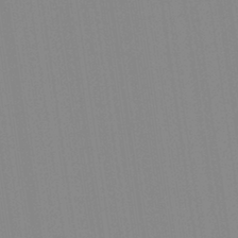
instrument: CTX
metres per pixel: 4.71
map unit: Aa
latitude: 32.4979
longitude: -142.6302
